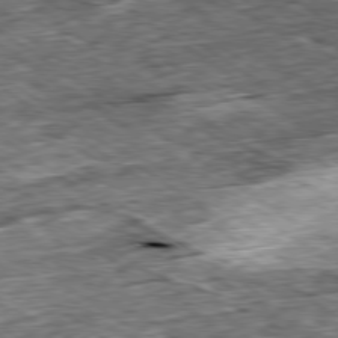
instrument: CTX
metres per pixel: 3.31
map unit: Ap
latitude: -79.5966
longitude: -85.6883
